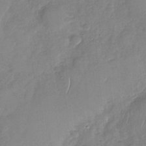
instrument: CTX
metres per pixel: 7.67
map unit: Nhu
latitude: -31.5210
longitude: -61.2537
